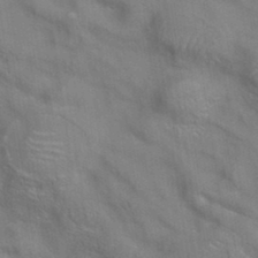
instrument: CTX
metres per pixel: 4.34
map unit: eAb
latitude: 34.8191
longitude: 111.7855
